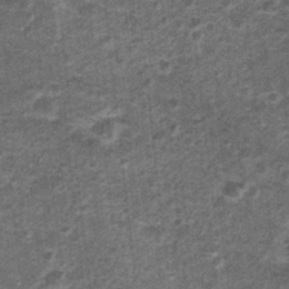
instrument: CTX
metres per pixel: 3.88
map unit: Nhu
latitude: 1.1025
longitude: -17.1592
